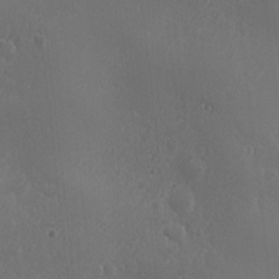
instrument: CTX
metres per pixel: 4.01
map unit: Ave
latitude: -8.1039
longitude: -121.6127
